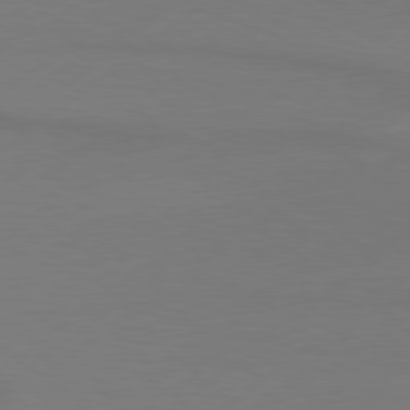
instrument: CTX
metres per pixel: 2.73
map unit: Hpe
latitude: 78.8947
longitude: -131.1593
